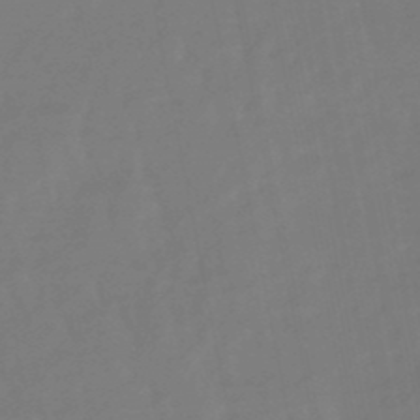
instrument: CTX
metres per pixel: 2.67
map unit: lHb
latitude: -49.2376
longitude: 78.5195
